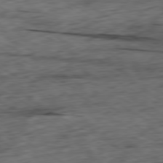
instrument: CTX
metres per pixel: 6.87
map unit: Ap
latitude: -80.4062
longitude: -73.6505
